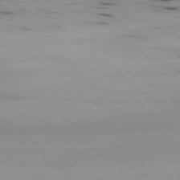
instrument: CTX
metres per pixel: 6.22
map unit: Hpe
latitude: -78.8786
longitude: 12.2740
